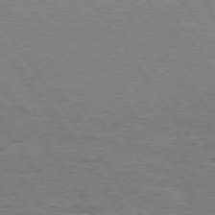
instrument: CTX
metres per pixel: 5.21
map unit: Hpe
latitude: 75.1025
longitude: -142.4790
